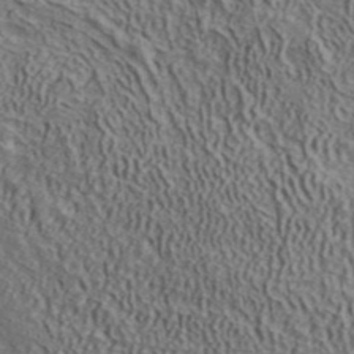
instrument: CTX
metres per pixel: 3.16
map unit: ANa
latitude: 41.3482
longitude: 14.0283
